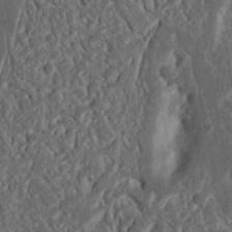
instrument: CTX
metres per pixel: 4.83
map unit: Nhu
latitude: 15.9906
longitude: -74.5924
